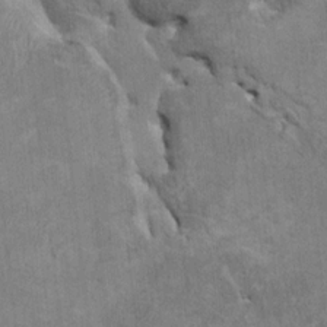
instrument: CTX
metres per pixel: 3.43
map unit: HNhu
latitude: 3.8016
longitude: -4.0444
